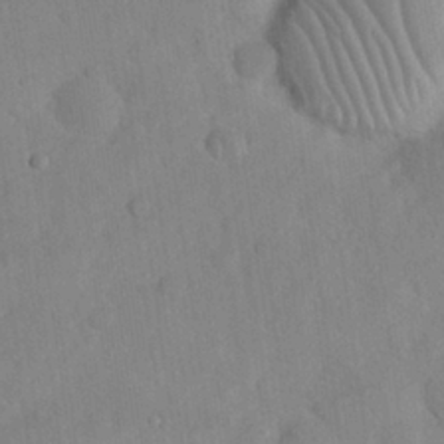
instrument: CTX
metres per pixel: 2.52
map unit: Nhu
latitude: 27.2348
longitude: -65.6505
